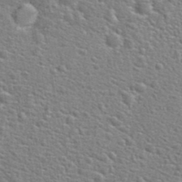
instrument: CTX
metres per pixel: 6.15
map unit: Hto
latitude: 24.0255
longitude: -48.3845
